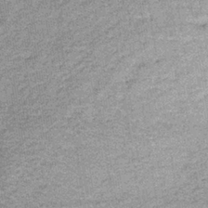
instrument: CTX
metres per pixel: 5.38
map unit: lHb
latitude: -36.4062
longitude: 65.4833
